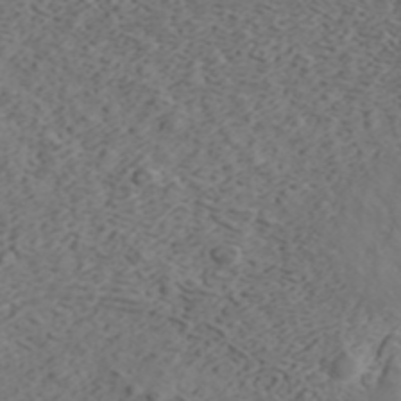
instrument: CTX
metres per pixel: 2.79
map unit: ANa
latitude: 42.7813
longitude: 28.8030
